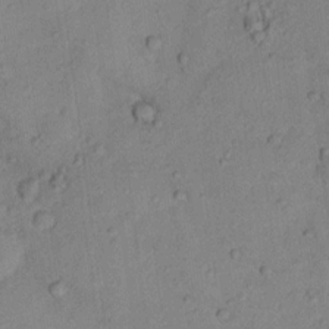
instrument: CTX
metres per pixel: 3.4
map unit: Ht
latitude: 12.8758
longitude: -39.6505
